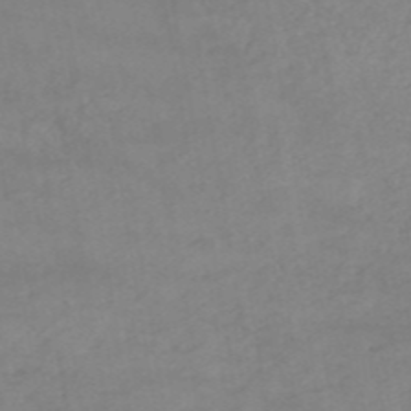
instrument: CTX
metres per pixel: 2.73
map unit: HNb
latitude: -54.3873
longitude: -34.6301
